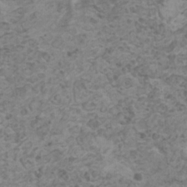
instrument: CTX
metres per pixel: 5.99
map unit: HNhu
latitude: -0.2551
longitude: 2.5195
